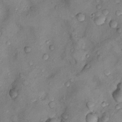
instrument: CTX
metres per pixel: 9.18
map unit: Nhu
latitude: 9.1403
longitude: -25.5371
